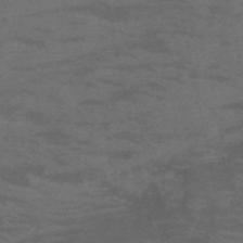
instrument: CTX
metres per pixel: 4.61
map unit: HNb
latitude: -46.0850
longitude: -47.1404
